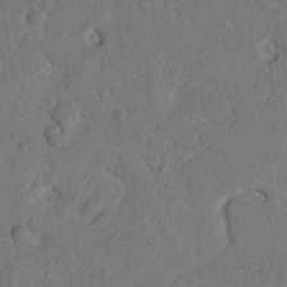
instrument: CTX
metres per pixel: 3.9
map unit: Nhu
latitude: 21.5749
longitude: -74.5924
